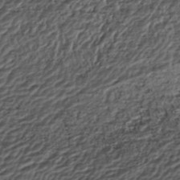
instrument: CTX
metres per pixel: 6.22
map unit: ANa
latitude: -44.8786
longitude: 106.1228
